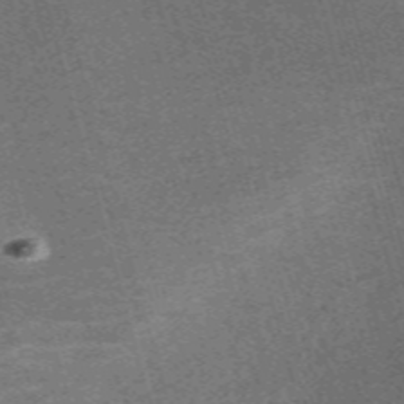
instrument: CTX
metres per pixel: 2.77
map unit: Nve
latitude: -59.3320
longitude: 64.0472
